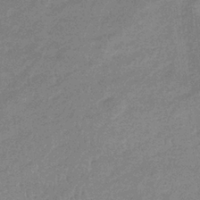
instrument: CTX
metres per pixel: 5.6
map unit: lHb
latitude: -33.4266
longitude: 69.1809
